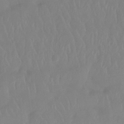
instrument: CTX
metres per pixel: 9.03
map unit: Htu
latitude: -14.9164
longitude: -46.6869
